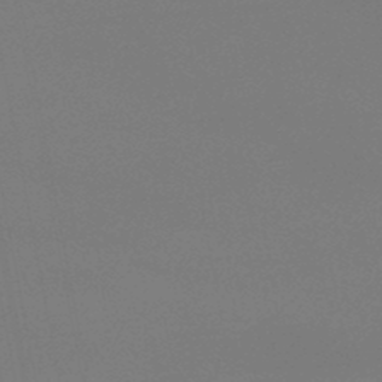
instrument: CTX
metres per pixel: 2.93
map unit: lHb
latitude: -46.8030
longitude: 69.3320
